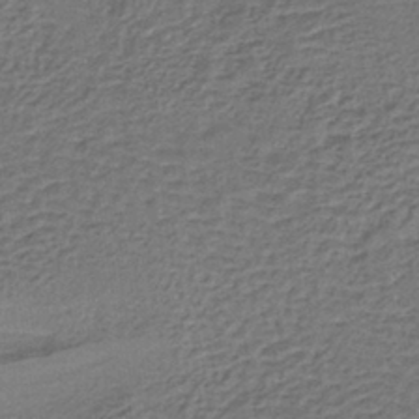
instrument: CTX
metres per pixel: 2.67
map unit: lHb
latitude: -38.5196
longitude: 60.0094
